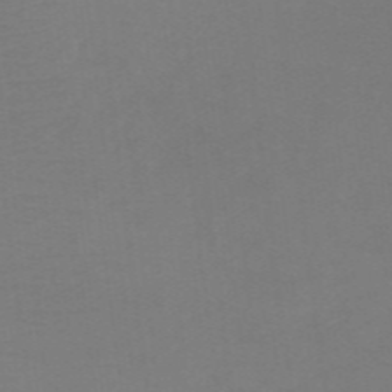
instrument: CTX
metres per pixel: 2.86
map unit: HNb
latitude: -49.8989
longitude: -45.4048
